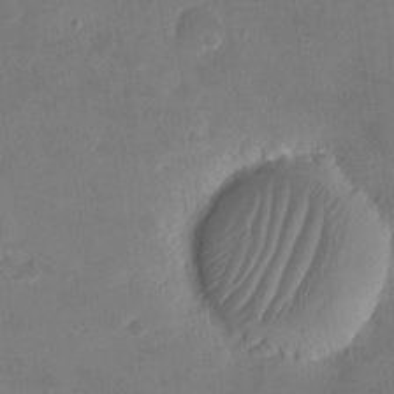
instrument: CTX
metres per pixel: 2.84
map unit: eHh
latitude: 8.5546
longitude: -74.0255
